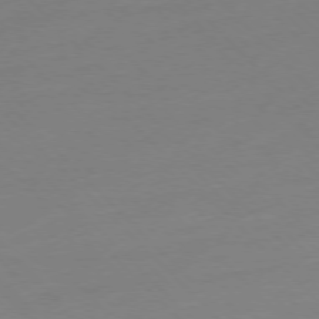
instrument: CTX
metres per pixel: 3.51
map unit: Ap
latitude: -77.3510
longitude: -63.4616
